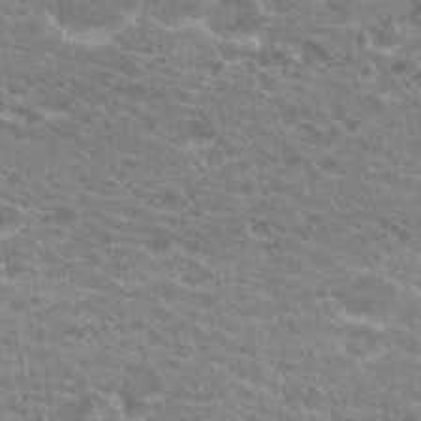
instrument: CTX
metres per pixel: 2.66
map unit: Hto
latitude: 20.6869
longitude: -39.6505
